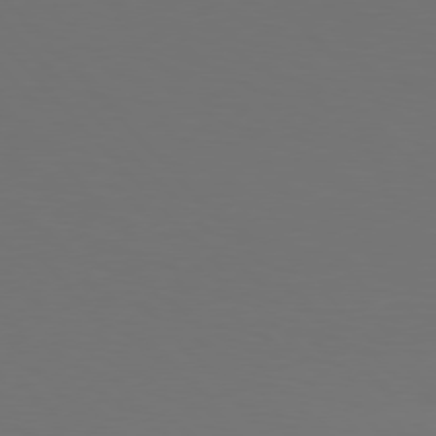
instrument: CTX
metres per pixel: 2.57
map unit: Hpe
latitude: 77.3103
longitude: -169.9906
